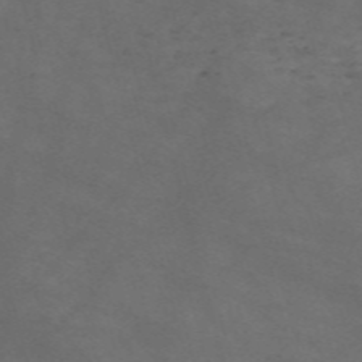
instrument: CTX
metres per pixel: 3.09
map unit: Nve
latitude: -58.9919
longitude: 59.7477
